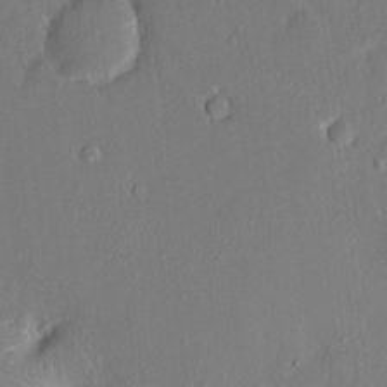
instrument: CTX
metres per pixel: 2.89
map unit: HNhu
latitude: 8.1578
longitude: 4.3306
